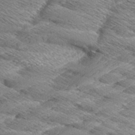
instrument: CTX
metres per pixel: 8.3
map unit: Aa
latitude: 8.7435
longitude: -134.9324
